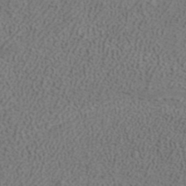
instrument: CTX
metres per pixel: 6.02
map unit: ANa
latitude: 37.6694
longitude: 20.0094
